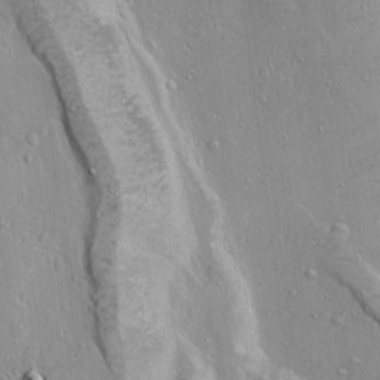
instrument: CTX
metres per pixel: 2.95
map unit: Ave
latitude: 11.3860
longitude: -103.9528
